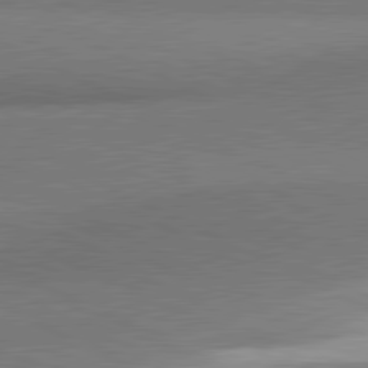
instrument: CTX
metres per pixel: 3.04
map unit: lApd
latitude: 81.1592
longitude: 164.8975
